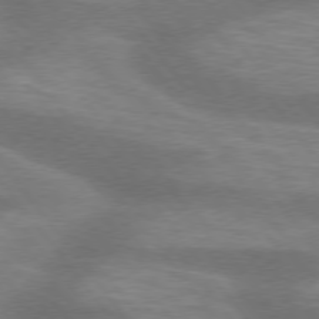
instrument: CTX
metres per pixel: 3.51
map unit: lApd
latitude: 75.5749
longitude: -57.6127
